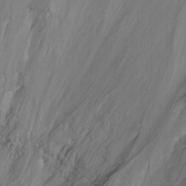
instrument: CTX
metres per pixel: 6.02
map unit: Nhu
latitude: -13.6911
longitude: -65.7261
